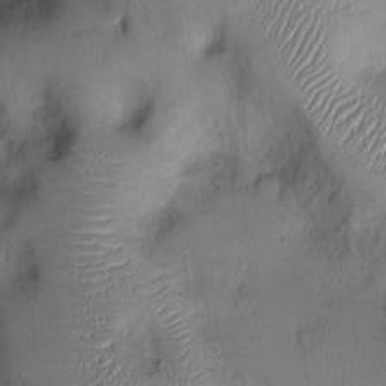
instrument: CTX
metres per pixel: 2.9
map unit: Ht
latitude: -3.8611
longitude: -14.3657
